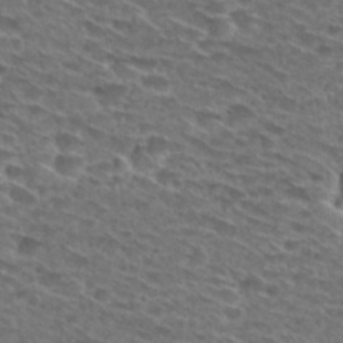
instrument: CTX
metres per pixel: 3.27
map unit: Hto
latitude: 29.3859
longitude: -46.7058
